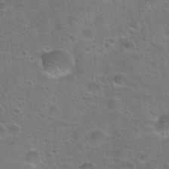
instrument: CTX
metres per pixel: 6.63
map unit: Hto
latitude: 23.1781
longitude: -49.2537
